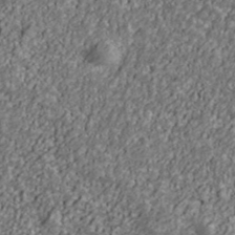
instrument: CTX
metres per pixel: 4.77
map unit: Ave
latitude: 40.9513
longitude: -111.7450
